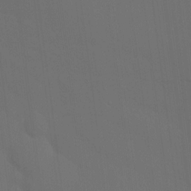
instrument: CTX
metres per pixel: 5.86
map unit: Nhu
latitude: 20.9703
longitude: -72.6302
